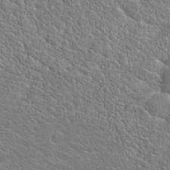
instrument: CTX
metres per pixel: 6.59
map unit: Hto
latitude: 19.0647
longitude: -37.3860
